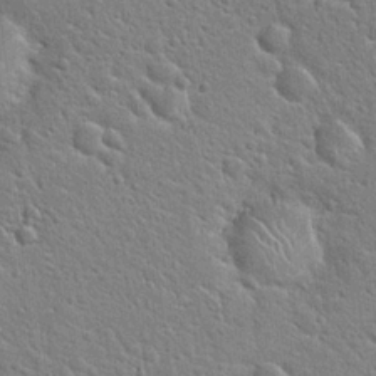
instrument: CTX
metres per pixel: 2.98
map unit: Hto
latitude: 21.4805
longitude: -50.9135
